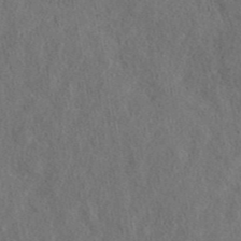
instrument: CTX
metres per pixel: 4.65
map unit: eAb
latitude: 43.9906
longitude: 109.1431
